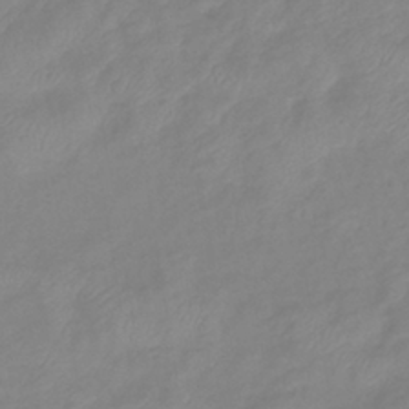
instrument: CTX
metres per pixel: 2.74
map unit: eHb
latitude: -40.8975
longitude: 80.9164
